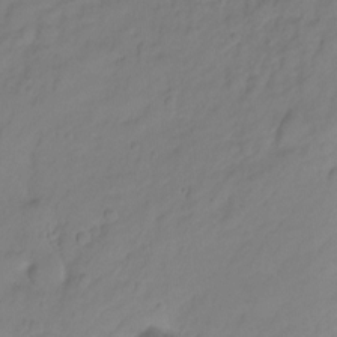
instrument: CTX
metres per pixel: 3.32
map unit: Ht
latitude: -8.3873
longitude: -36.2523
